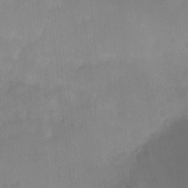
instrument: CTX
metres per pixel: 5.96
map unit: Nhu
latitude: 4.1578
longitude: -16.8002
